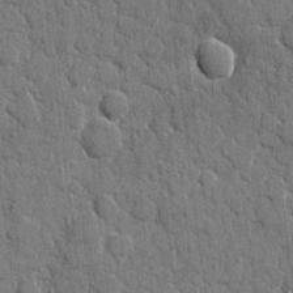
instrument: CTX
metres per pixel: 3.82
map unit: eHh
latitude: 8.5168
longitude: -67.3859
